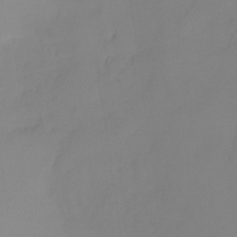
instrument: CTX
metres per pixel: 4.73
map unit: HNhu
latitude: -27.3887
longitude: 74.0283
